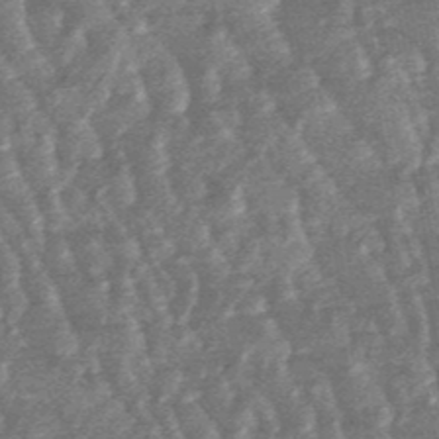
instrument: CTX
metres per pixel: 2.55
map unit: lHb
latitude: -48.1984
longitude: 79.9556
